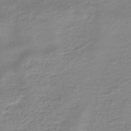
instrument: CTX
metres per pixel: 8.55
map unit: eHb
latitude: -45.5021
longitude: 82.9919
